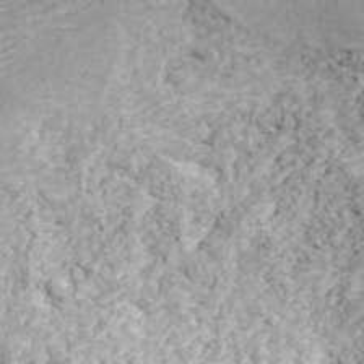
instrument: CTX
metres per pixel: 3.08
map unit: ANa
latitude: 44.3089
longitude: 45.6155
